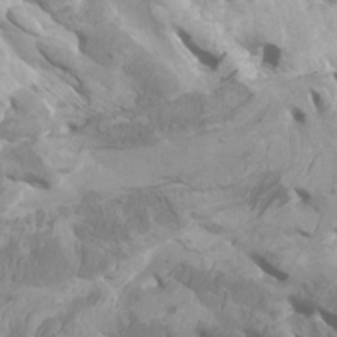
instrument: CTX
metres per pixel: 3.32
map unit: Htu
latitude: -6.1039
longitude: -76.8569
